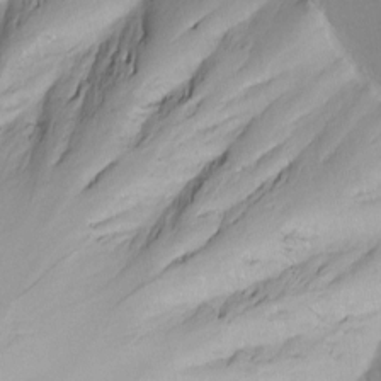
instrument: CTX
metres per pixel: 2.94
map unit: Nhu
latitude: -5.7855
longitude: -68.6490
